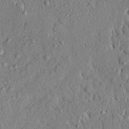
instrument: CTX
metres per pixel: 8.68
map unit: eHh
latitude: 25.0458
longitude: -78.5735
